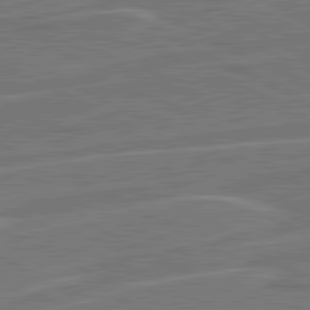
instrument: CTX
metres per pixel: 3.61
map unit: lApd
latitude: 81.2159
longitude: 121.5210
